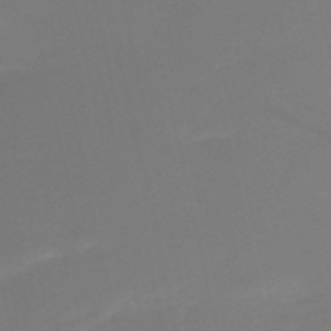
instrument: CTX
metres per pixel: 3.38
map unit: HNb
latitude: -51.8422
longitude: -46.3090
